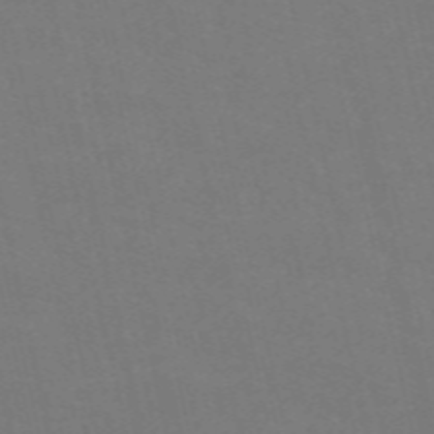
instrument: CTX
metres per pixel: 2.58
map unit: Nve
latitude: -58.7085
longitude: 60.7463
